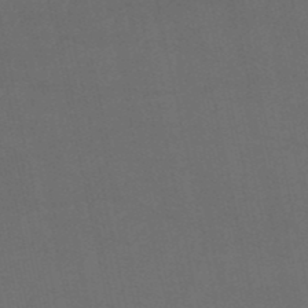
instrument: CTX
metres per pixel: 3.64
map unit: eHb
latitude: -50.9542
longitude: 72.5762
